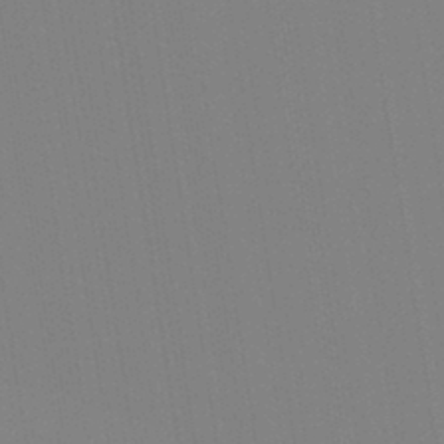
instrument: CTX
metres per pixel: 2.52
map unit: Aa
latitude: 33.0836
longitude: -142.8947
